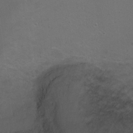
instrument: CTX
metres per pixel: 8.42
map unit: Ht
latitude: 0.1389
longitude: -37.7261
